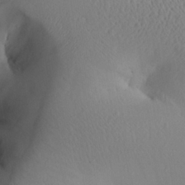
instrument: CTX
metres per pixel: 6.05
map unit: Aa
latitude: 25.3292
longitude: -137.0081
